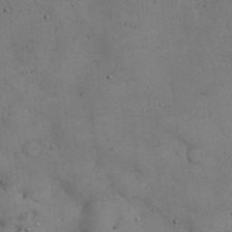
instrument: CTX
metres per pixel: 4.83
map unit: Nhu
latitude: 28.7813
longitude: -71.4804
